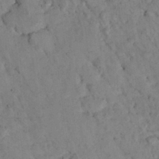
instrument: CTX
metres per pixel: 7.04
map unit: lHvf
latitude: 14.7436
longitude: 178.7841
